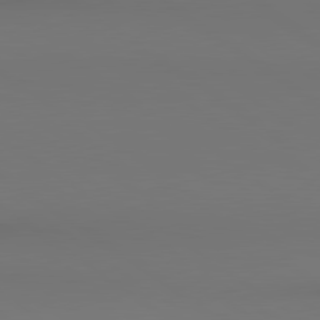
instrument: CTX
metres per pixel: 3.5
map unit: lApd
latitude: 80.7435
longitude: 152.9163
